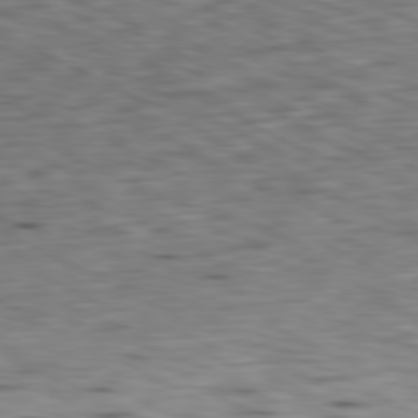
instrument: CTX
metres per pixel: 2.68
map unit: Ap
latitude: -81.1431
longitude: -71.1592
